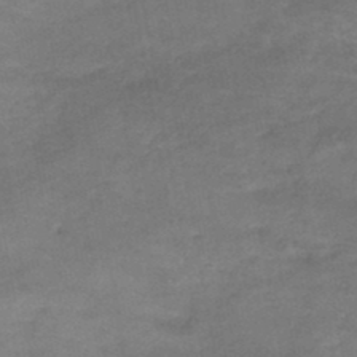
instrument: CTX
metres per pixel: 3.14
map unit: Nhe
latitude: -48.0661
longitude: -170.8758
